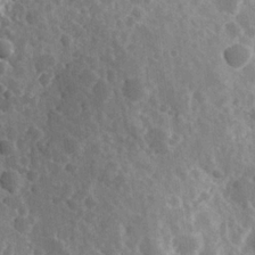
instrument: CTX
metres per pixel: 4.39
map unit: Hve
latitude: 24.7057
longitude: 146.2550
